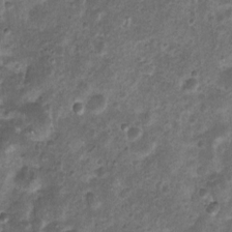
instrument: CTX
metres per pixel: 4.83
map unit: Nhu
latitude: 3.0080
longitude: -16.0444
